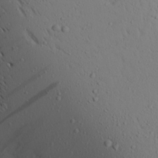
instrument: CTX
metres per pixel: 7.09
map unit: Aa
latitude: 17.4993
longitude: -148.1389
